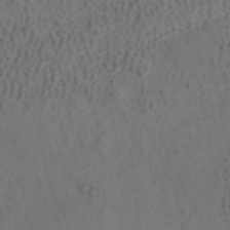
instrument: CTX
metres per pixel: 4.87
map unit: ANa
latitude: 41.7827
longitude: 33.5588
